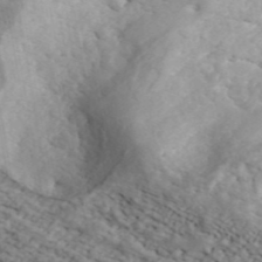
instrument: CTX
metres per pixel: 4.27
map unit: ANa
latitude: 43.6883
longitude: 47.3320
